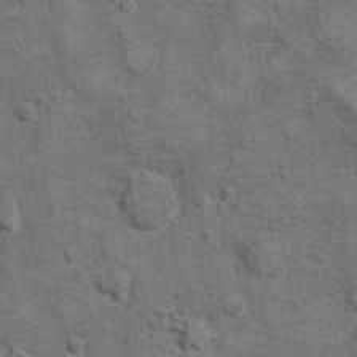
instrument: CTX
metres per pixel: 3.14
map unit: Hto
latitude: 9.9717
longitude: -36.7813
